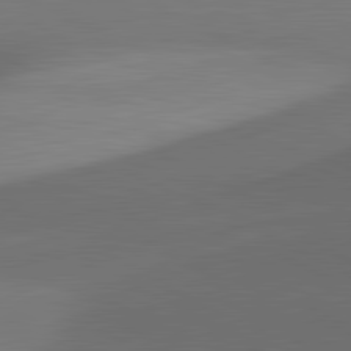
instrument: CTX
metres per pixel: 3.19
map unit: lApd
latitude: 81.4993
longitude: 131.9745
